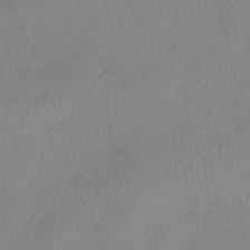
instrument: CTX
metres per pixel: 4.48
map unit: lHb
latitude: -40.8408
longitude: 74.3118
